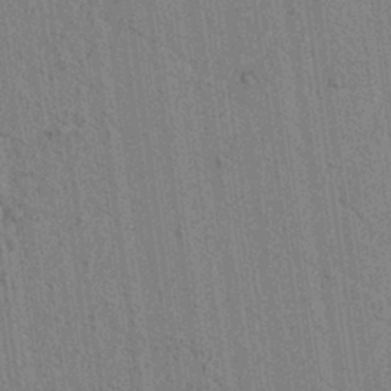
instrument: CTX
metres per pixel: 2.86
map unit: lAvf
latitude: 6.8002
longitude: 164.6519
